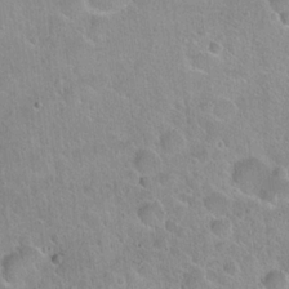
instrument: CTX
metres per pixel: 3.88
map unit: Hto
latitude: 20.5735
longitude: -52.3090
